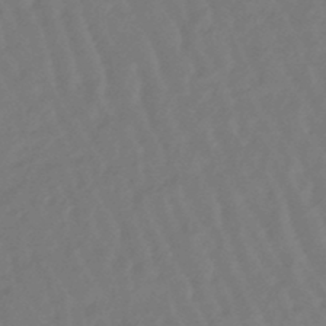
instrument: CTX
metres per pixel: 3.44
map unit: eHb
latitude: -46.8975
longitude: 81.5966
